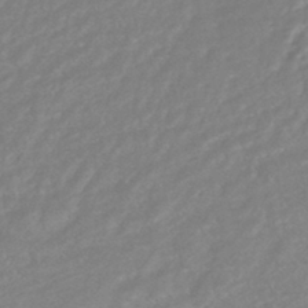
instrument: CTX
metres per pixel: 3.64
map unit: HNhu
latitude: -45.1431
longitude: 98.5574
